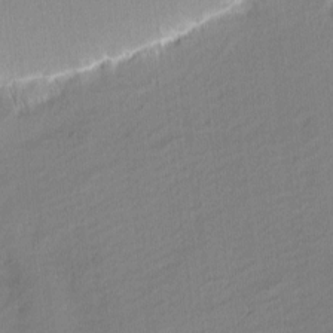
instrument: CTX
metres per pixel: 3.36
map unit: Nhu
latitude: 1.4993
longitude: -78.4223
